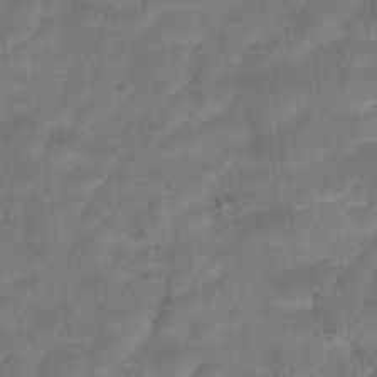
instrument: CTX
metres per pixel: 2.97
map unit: Hto
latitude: 17.0647
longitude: -38.8569
